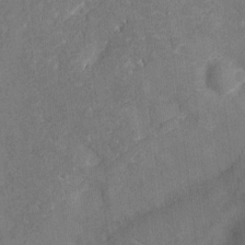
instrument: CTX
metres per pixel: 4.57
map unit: Ht
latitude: -6.7085
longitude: -25.8583
